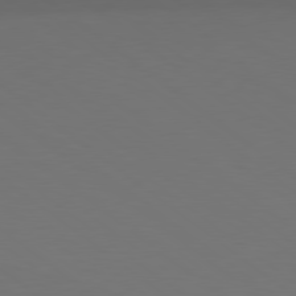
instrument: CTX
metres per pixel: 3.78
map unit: lApd
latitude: 78.9703
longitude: -166.4034
